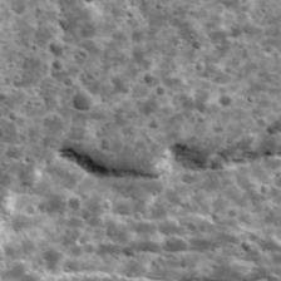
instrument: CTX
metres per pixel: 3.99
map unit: Ave
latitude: 17.2348
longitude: -134.6490
